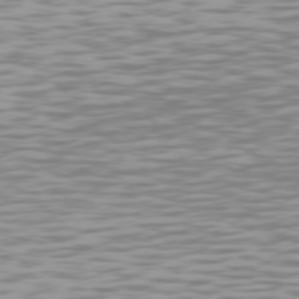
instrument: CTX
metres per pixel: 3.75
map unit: Hpe
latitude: 74.8758
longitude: -126.5735
